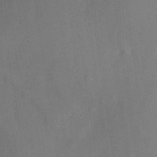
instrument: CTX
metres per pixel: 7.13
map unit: HNhu
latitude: 13.4616
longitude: 10.9542
